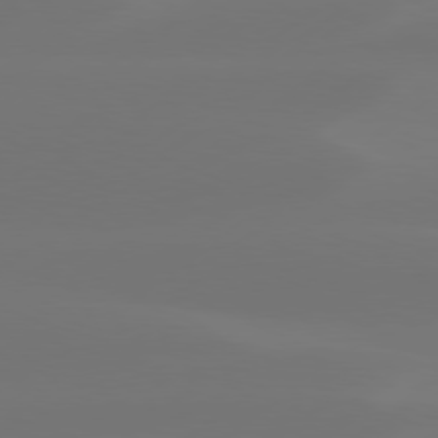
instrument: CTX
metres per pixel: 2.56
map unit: Hpe
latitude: 78.1956
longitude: -129.7449
